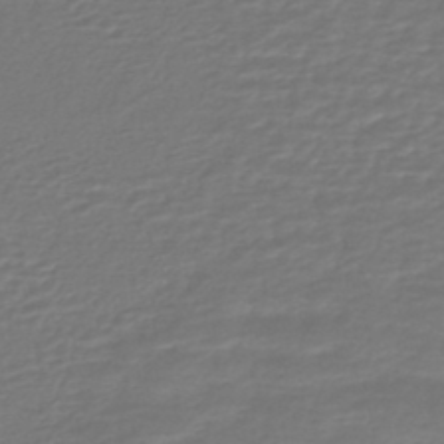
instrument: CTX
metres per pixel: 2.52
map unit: HNhu
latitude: -46.6329
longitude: 96.5007
